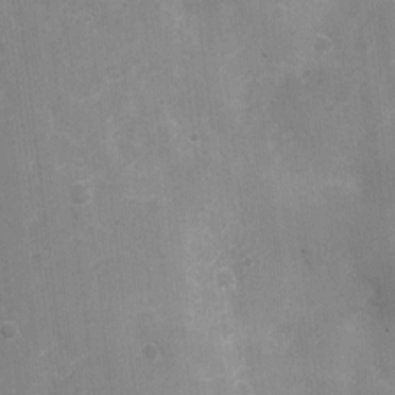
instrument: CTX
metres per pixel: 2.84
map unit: Nhu
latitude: 2.7813
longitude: -16.7435
